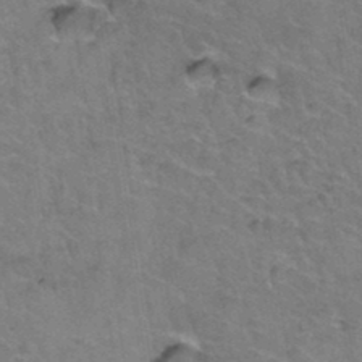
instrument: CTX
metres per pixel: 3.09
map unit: Hto
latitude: 36.5735
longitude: -46.7247
